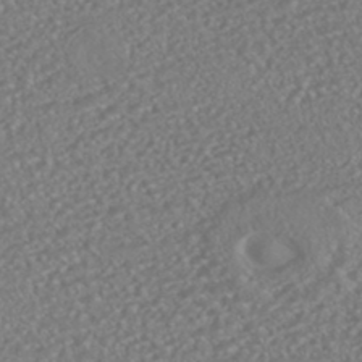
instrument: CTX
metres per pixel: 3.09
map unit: HNhu
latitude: -46.5762
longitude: 104.6140
